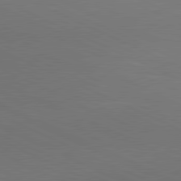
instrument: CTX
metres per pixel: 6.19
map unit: lApd
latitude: 81.1214
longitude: 137.0864
